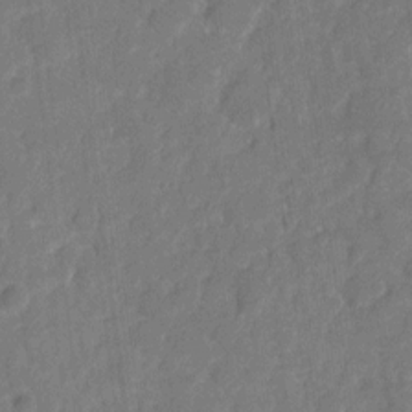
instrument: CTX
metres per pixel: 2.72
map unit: eHh
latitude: 8.2712
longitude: -65.7639
